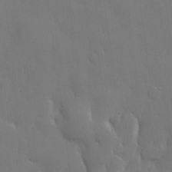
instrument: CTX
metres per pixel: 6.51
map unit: lHvf
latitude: 22.5924
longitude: 145.8045
